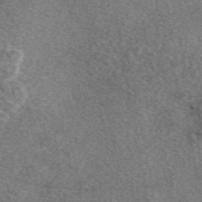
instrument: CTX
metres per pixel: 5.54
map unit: eAb
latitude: 48.6113
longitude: 111.8044
